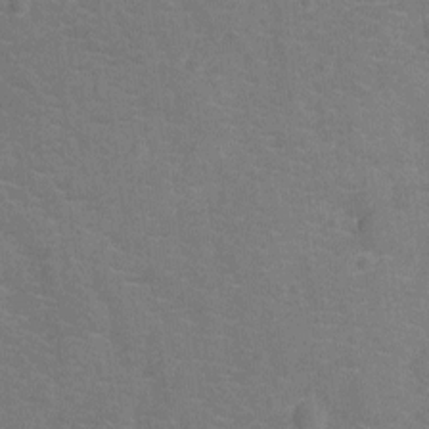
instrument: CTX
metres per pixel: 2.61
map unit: Ht
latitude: -12.7841
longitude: -25.3670
